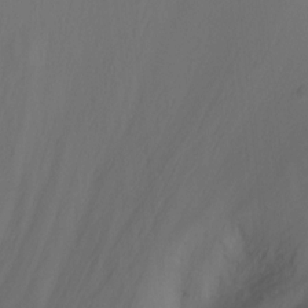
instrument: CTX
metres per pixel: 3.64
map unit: Nhu
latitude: -13.4077
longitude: -71.8772
